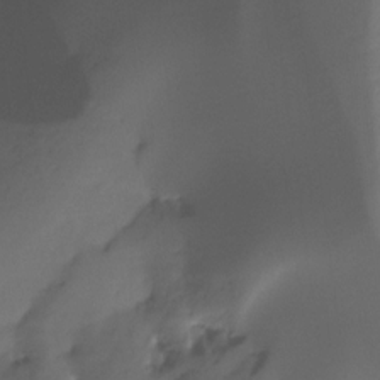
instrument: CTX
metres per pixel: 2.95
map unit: Ht
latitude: -14.7275
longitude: -51.3103
